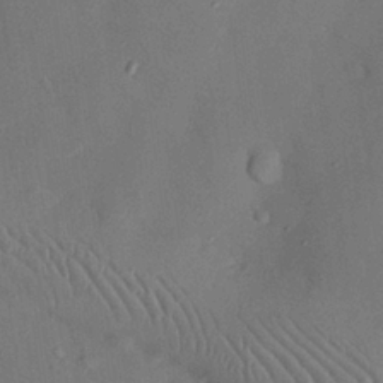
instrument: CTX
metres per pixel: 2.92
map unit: Nhu
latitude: 25.1781
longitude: -73.3860
